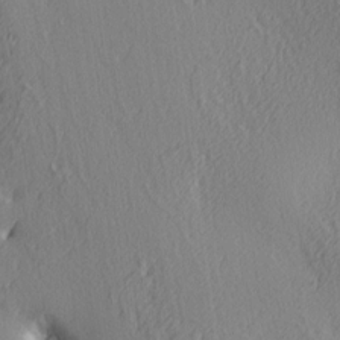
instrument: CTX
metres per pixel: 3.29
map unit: Ave
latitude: 3.9906
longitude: -113.3670
